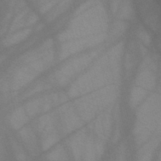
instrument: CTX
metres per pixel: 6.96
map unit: HNb
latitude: -45.6344
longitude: -41.4615
